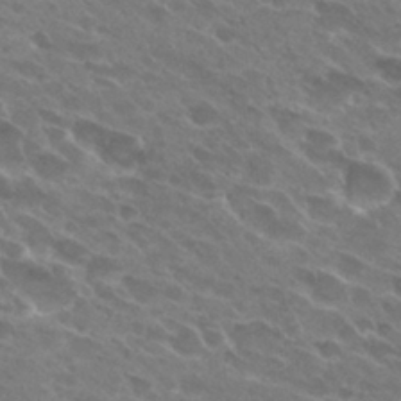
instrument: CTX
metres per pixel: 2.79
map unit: Hto
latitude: 28.3656
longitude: -42.0633
